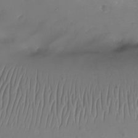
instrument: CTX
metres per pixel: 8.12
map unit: Nhu
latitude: -13.5588
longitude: -62.6869
